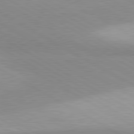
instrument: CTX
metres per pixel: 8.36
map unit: lApd
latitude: 80.4223
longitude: -179.4805
